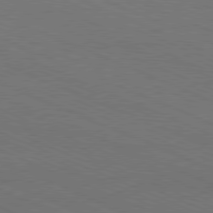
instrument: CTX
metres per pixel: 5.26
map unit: Hpe
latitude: -81.8989
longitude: 15.9178
